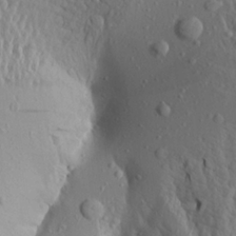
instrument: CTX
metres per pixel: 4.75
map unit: Aa
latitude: 19.1781
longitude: -148.4034
